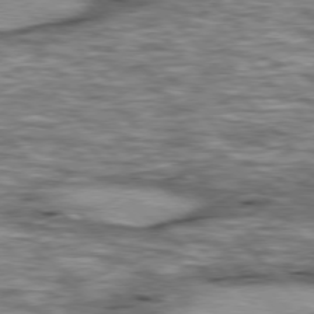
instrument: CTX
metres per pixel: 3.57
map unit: lApd
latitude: 76.8569
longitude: -49.3860
